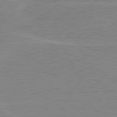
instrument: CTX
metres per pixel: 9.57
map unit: lApd
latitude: 80.4979
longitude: 123.5399
